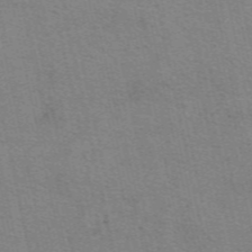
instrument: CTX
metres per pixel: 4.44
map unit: eAb
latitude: 51.1781
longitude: 108.0094
